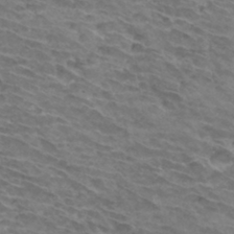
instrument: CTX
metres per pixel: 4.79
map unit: Hto
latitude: 33.7261
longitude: -43.6127
